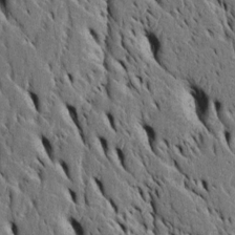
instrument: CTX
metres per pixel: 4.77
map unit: Htu
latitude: -3.9367
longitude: 151.7855
